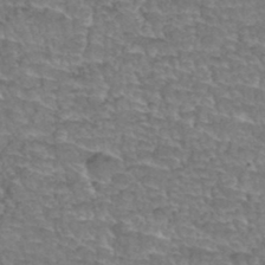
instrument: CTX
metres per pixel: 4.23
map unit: Hto
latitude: 35.4048
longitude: -45.1781
